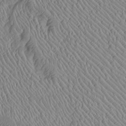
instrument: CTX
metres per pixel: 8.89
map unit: Htu
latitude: -6.6329
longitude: 153.2565
